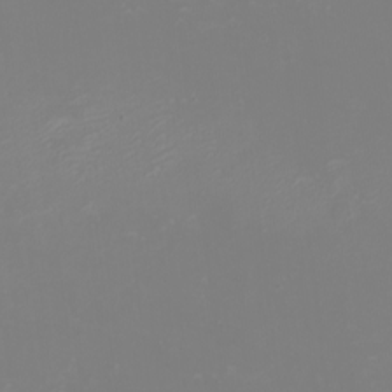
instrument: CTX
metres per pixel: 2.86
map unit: eHh
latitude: -2.2550
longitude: -75.2726
